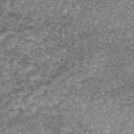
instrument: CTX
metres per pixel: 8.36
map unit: eAb
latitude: 45.2348
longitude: 104.3306
